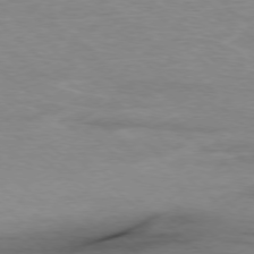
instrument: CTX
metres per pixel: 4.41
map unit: Ap
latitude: -77.7289
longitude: -93.2348
